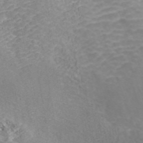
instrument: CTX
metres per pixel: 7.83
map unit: ANa
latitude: 42.3467
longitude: 33.1620
